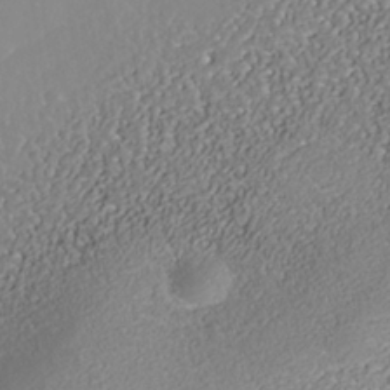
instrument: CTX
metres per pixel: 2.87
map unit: Nhe
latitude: -38.1039
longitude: -89.0081
